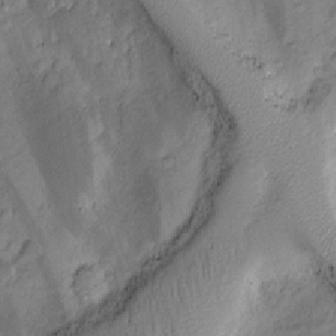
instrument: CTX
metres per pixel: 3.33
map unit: Nhu
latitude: -7.5021
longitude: -152.4223
